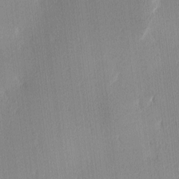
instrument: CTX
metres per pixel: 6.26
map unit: Ave
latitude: 3.2159
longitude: -114.0255
